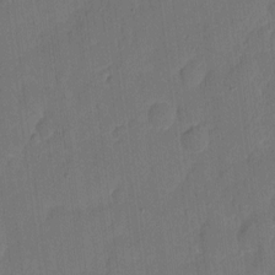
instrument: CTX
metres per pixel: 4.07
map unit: eHh
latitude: 4.5357
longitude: -67.4615
